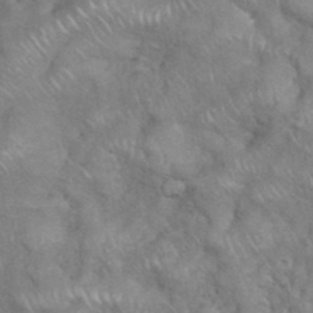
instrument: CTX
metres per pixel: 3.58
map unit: eHh
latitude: 38.6868
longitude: -57.9717
